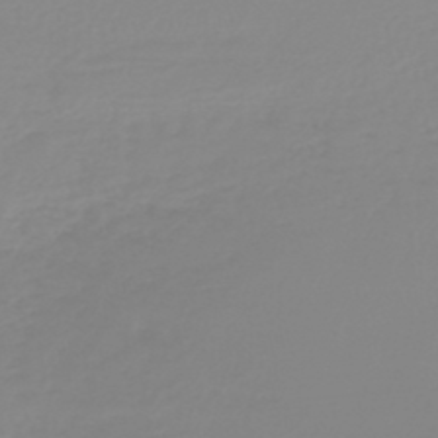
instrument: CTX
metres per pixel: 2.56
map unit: lHb
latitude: -45.1431
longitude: 56.1039
